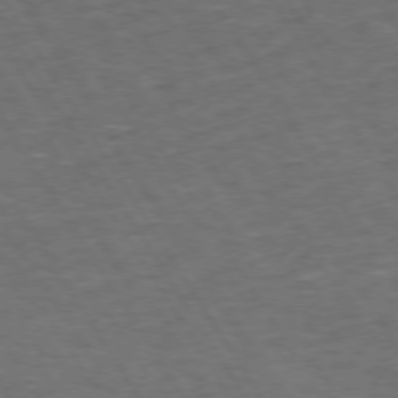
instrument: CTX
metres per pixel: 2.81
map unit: Hpe
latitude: 72.6113
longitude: -124.6490
